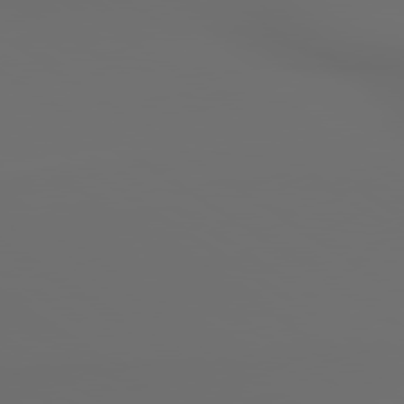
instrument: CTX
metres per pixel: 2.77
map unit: lApd
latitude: 79.6883
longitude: 176.1417
